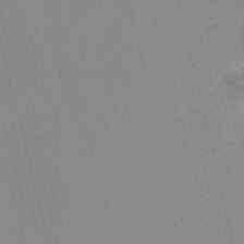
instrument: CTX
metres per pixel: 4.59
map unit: Nve
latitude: -57.3698
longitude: 62.1039
